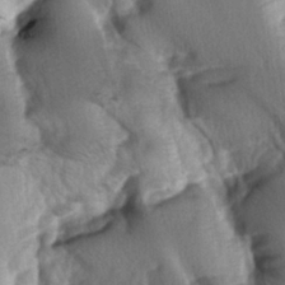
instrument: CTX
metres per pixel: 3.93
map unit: lAa
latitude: -6.1606
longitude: -126.4790
